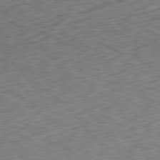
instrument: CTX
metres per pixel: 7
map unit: Ap
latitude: -80.7652
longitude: -69.6316
